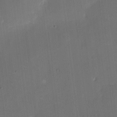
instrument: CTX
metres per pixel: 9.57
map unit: eHh
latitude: 5.5938
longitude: -68.5357
